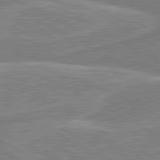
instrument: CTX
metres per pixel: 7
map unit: lApd
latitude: 80.8569
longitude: 124.3306
